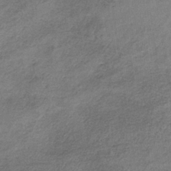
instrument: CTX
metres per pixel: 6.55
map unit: lHb
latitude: -35.9367
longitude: 65.0865
